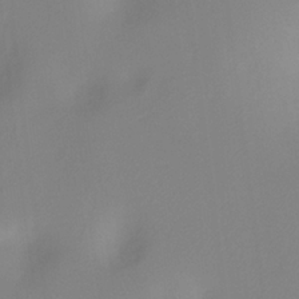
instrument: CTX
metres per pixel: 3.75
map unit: Ht
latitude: -11.7100
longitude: -45.8961
